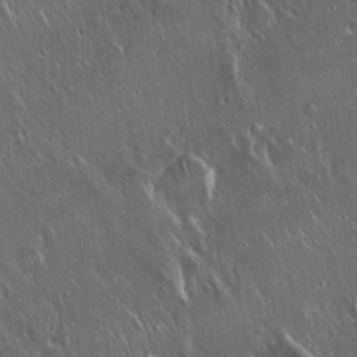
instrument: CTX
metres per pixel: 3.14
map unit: Hto
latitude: 18.0444
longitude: -56.7246
